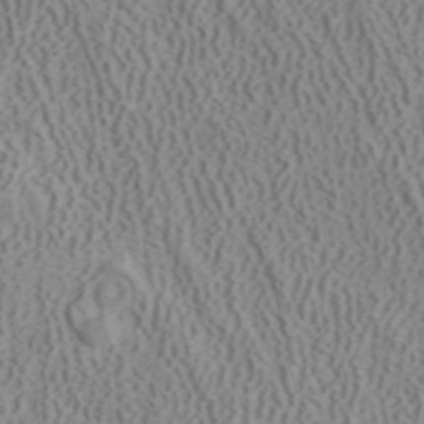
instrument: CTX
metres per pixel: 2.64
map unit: ANa
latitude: 40.8002
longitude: 34.6707
